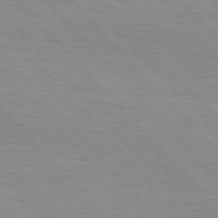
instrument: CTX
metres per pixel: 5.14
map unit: Hpe
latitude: 76.4979
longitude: -154.2333
